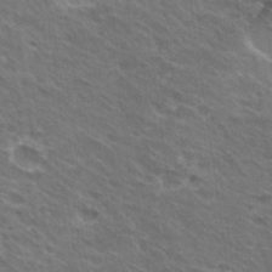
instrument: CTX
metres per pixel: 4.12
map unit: Hto
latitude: 30.7813
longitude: -43.3293
